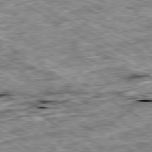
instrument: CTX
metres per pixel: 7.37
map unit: Ap
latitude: -80.4251
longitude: -90.6490
